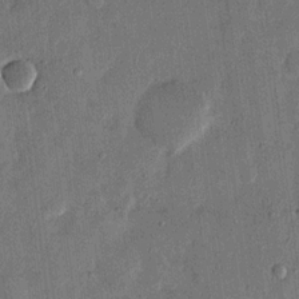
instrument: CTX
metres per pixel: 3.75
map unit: eHh
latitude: 14.1578
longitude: -68.6491
